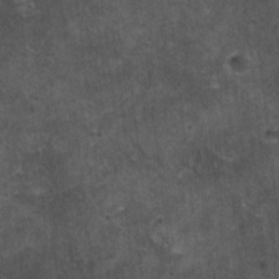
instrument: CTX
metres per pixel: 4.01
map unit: HNhu
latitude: 2.8758
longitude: 4.4062
